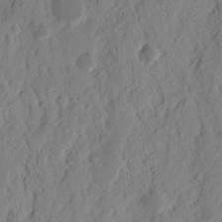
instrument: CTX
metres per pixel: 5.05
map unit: Nhu
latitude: 15.9906
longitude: -73.7450
